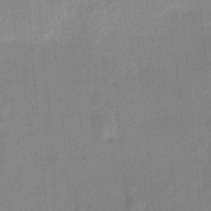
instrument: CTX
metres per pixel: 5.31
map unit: HNhu
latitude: 13.5749
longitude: 10.4062
